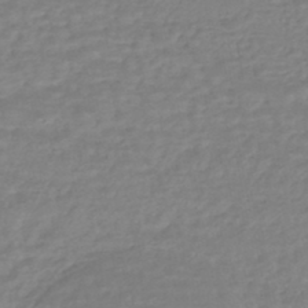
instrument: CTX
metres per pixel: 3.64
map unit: HNhu
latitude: -47.0675
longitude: 96.0472
